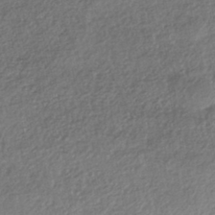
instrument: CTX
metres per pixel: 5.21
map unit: HNhu
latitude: -42.2361
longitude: 96.5574
